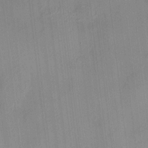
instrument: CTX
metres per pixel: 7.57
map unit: HNhu
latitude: 11.9150
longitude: 9.8044
